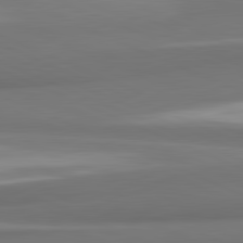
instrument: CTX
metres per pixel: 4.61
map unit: lApd
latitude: 81.9717
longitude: 171.9556
